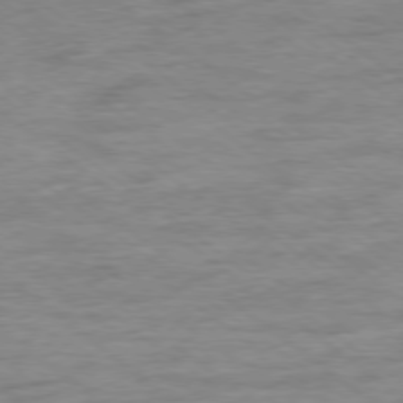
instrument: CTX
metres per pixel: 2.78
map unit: Ap
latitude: -79.0108
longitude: -102.4223
